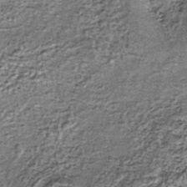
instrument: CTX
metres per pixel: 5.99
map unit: lHb
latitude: -39.2376
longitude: 65.2943
